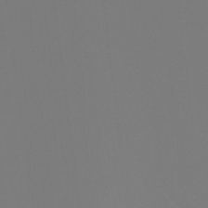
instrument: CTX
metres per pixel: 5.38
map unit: Ht
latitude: -4.4251
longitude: -61.1781
